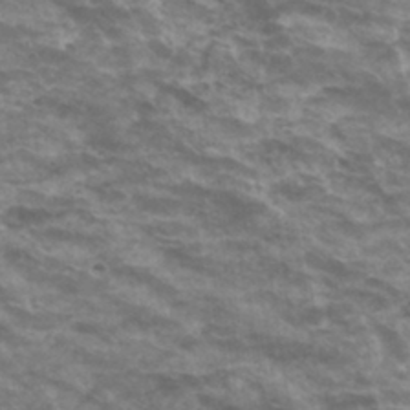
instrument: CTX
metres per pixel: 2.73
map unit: Hto
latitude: 32.9703
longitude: -41.8961
